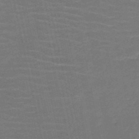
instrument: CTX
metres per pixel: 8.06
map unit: HNb
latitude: -51.1809
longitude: -48.1389
